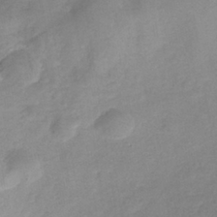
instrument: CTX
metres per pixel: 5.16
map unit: eHh
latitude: -39.5210
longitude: -28.7246
